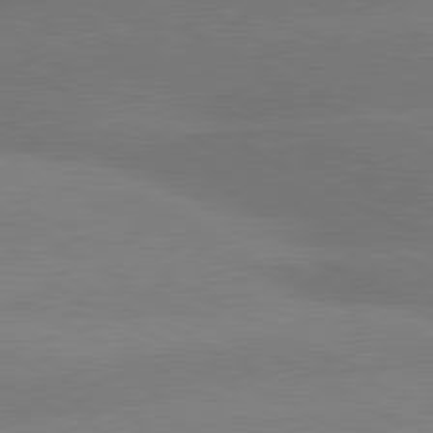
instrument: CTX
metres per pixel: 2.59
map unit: lApd
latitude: 80.5168
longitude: -151.4426
